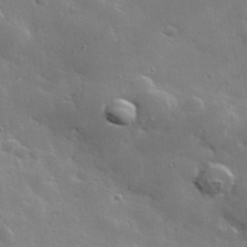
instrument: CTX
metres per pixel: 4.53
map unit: lHvf
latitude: 36.2145
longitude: -91.1781
